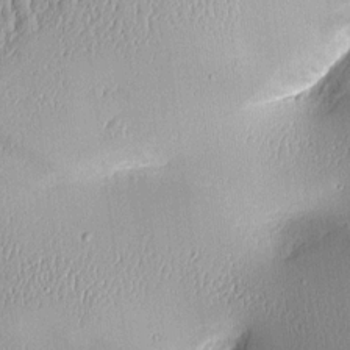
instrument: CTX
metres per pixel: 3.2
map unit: Aa
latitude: 10.1011
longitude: -128.7057
